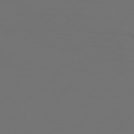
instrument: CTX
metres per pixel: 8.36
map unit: Hpe
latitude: 76.1577
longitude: -138.8758
